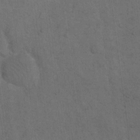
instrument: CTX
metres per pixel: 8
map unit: eHh
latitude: 18.8758
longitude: -63.5938
